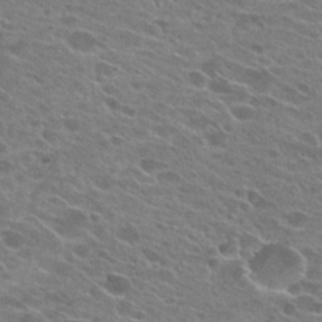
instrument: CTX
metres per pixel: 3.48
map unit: Hto
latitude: 25.2159
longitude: -42.6868
